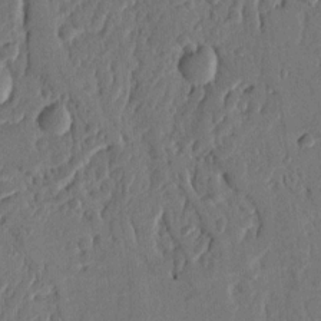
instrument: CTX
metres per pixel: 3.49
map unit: Ht
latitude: 10.6491
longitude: -77.9150
